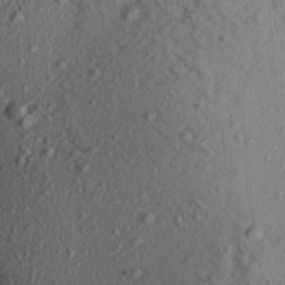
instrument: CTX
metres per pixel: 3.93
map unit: Aa
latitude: 16.9892
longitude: -147.2726
